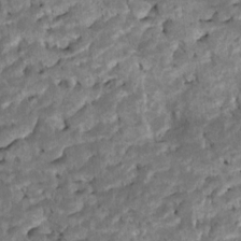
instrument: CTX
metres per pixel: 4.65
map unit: Htu
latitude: -7.5210
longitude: 145.6533
